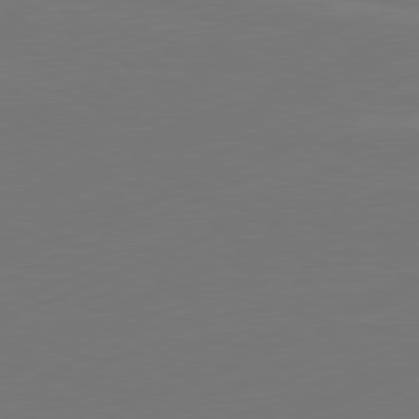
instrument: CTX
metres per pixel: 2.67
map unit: Ap
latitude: -81.8045
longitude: -85.6505
